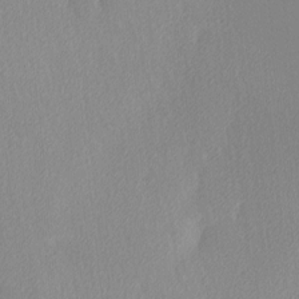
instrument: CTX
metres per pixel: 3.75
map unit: Ave
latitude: 3.5749
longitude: -113.0458
